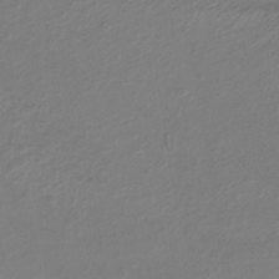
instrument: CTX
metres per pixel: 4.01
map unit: lHb
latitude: -34.8975
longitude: 64.3684
